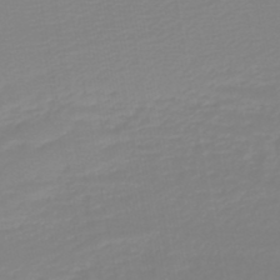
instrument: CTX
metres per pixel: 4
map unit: HNb
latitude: -45.1998
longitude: 55.4077
